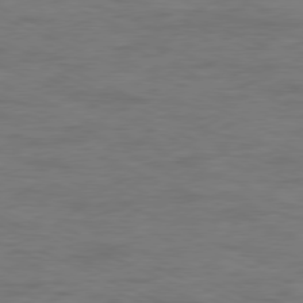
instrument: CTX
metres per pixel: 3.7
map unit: Ap
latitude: -78.3117
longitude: -73.8395
